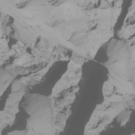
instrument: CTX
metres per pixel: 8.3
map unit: Nhu
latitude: -6.1039
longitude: -93.8394
